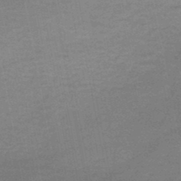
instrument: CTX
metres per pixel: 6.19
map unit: HNb
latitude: -47.5966
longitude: -39.6127
